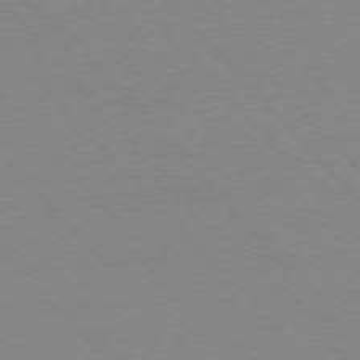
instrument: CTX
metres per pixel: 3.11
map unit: Ap
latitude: -76.0283
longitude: -85.8206
